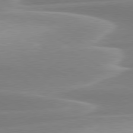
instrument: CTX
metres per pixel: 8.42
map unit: lApd
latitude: 79.5938
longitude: -114.7435
